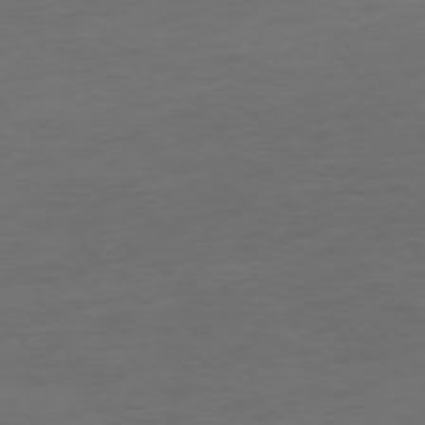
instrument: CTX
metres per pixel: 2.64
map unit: Ap
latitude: -77.3510
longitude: -71.2915
